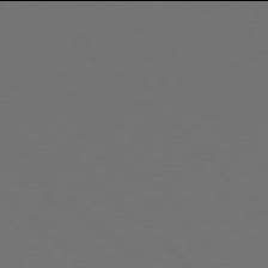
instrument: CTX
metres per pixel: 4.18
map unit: Hpe
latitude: 77.9906
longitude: -175.4238
